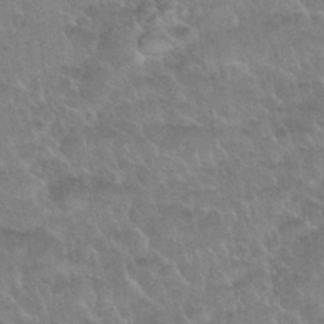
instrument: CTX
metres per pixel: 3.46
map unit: Nhu
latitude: 31.7261
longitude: -51.9717
